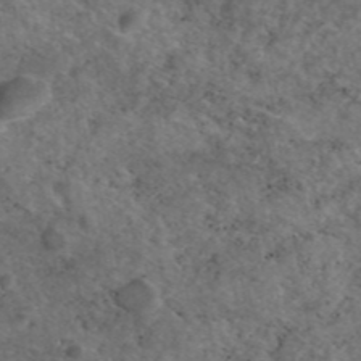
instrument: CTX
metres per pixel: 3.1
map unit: eAb
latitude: 45.7638
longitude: 114.8975
